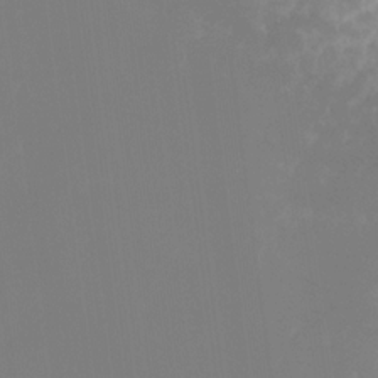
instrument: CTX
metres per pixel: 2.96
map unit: Ht
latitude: -14.2929
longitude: -53.6316
